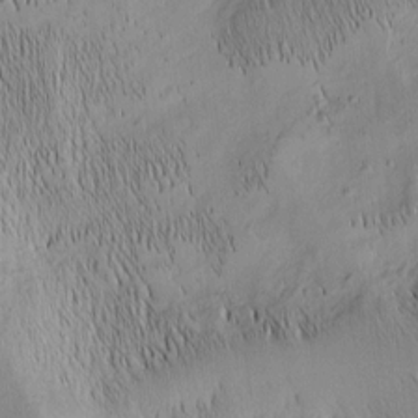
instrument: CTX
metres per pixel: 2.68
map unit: Nhu
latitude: -6.1605
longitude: -152.5546
